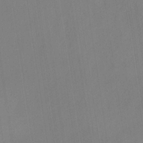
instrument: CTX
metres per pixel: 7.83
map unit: HNb
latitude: -33.1243
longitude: 56.8975
